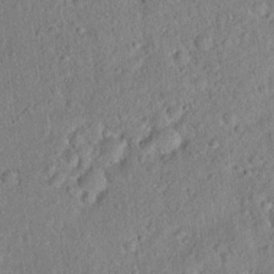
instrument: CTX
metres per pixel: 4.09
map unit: Hto
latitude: 17.2726
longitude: -52.6113
